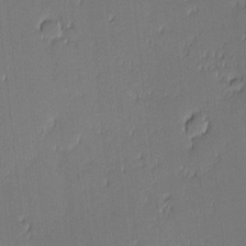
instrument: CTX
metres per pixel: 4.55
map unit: eHh
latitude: -3.2942
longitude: -82.4978
